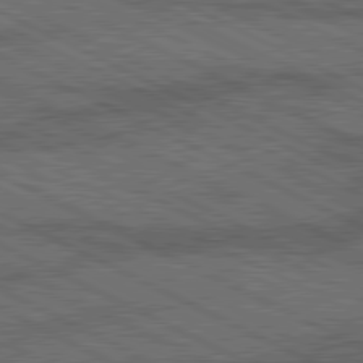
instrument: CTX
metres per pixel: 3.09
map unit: lApd
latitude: 80.3845
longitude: -88.5546
